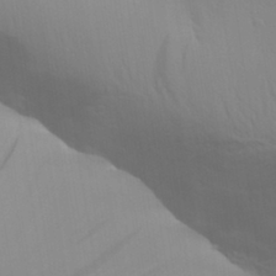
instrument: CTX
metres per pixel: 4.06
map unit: Aa
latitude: 30.8191
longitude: -133.4426
